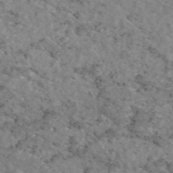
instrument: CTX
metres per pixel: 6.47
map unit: eAb
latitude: 46.5357
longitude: 117.2942
